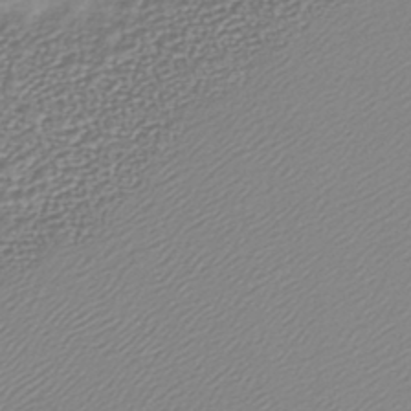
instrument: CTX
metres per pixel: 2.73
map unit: lHb
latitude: -40.8597
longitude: 70.3684
